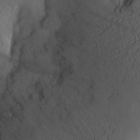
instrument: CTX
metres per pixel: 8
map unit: Aa
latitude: 27.3671
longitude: -146.5168
